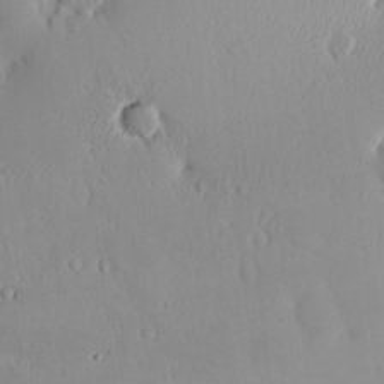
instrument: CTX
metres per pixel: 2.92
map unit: eHh
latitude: 15.8584
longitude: -73.2726
